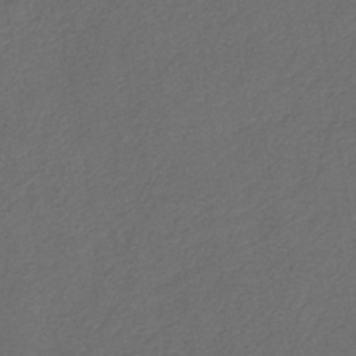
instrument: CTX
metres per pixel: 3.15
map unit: HNb
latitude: -44.0094
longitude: -39.3859
